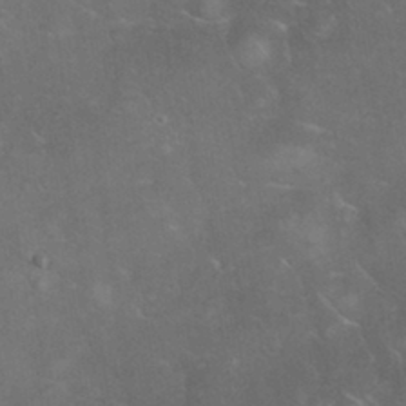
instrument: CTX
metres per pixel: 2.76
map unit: eHh
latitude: 32.1578
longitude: -65.0458
